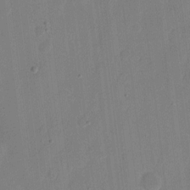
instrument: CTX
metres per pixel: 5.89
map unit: eHh
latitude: 9.2348
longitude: -67.9717
